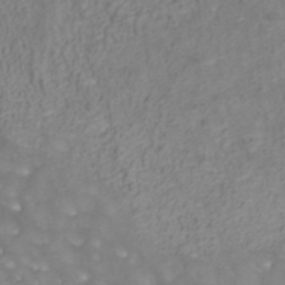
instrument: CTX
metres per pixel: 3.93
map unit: ANa
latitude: 38.5924
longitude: 23.2754
